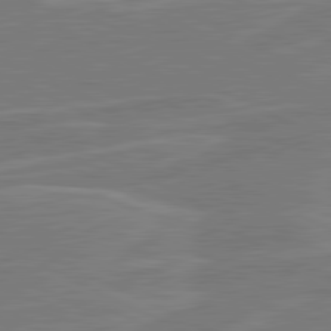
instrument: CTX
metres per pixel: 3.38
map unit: lApd
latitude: 81.1781
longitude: 120.9352
